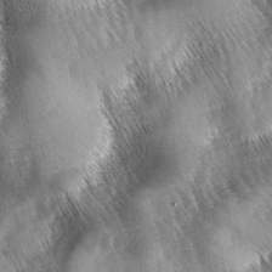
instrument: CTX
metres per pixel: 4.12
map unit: lAa
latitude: -5.5777
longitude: -127.1592
